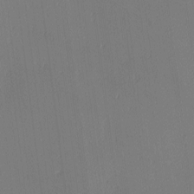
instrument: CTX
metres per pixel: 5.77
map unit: Ave
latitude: 3.1025
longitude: -113.8205
